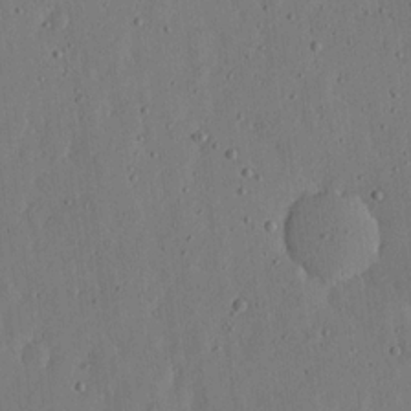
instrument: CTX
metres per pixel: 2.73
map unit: lHvf
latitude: 18.7435
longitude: -114.7057
